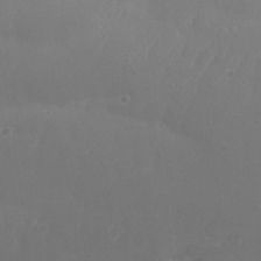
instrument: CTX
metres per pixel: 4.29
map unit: Aa
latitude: 33.5749
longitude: -134.4223
